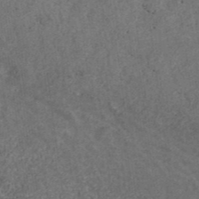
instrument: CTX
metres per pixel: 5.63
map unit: ANa
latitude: 40.9135
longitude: 20.5195
